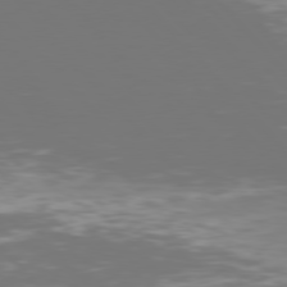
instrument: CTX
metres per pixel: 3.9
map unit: Hpe
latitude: 77.0080
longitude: -169.7828
